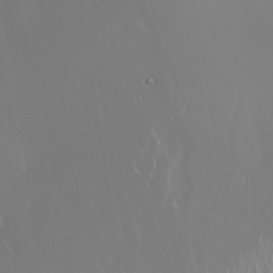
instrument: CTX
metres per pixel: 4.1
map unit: Nhu
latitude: -6.4440
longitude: -89.9339
